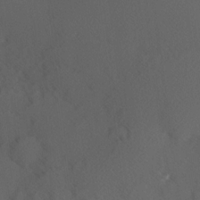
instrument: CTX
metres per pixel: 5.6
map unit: Hve
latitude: 12.3656
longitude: -89.8962
